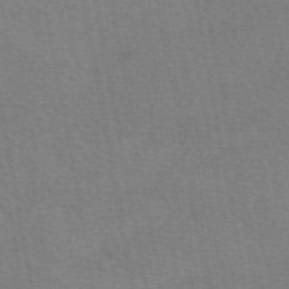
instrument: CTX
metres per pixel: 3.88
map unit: eAb
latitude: 50.1200
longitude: 105.1620
